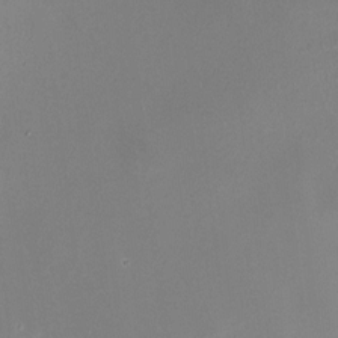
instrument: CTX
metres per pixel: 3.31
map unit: HNhu
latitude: 6.1767
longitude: 8.1795
